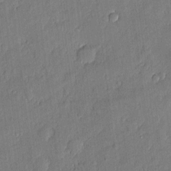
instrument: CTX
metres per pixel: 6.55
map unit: eHh
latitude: 4.4979
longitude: -73.1026
